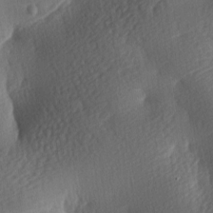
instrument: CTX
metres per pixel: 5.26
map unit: lAa
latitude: -8.5574
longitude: -126.6680
